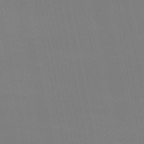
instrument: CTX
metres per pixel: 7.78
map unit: eHb
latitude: -51.1620
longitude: 70.2740
